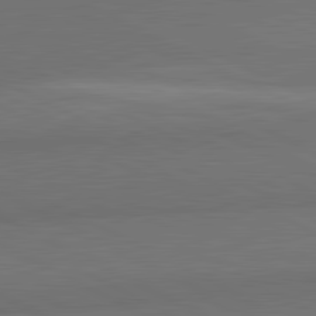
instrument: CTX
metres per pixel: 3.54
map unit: lApd
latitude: 81.8772
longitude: 159.4265
